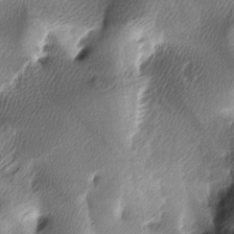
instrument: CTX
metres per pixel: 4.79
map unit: lAa
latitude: -6.1417
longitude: -122.5546
